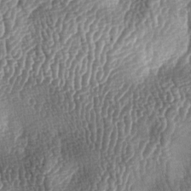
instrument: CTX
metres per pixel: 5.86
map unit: lAa
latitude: -5.9556
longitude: -127.7450
